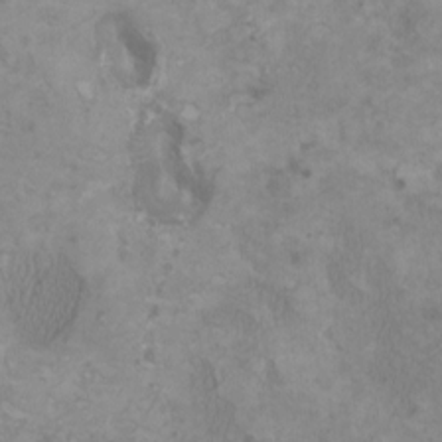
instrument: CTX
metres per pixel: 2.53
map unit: HNhu
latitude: 1.1592
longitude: -1.0647
